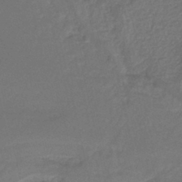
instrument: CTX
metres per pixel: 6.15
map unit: HNb
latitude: -36.1416
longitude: 58.2550
